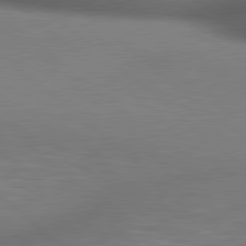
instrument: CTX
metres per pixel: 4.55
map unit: lApd
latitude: 80.2333
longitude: 119.8044
